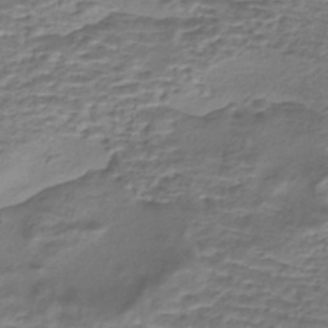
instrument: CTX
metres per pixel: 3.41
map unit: eHh
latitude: -43.5399
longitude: 120.3873
